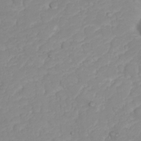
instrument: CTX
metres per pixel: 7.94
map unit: Nhu
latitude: 23.3859
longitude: -60.1955
